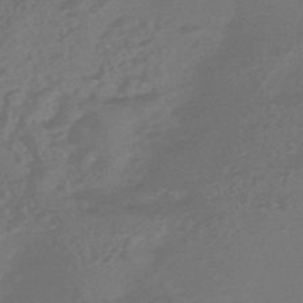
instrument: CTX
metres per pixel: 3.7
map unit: HNhu
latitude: -46.2739
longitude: 91.6722
